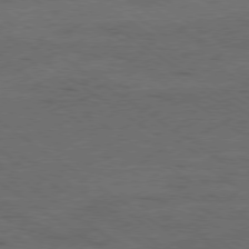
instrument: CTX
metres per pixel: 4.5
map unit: Ap
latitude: -79.4076
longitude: -98.9513
